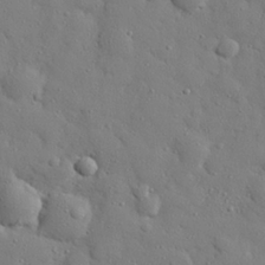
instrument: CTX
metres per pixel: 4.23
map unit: eHh
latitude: 27.5182
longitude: -78.1956
